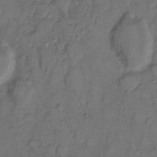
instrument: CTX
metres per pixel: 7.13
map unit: eHh
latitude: 9.1214
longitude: -62.3656
